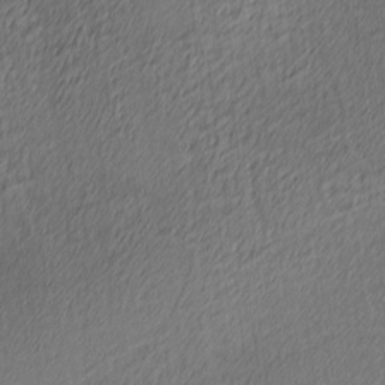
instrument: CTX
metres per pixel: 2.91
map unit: Ave
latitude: 3.7827
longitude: -113.8205
